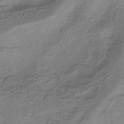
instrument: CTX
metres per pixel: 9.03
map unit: HNhu
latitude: -43.3698
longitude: 103.2565
